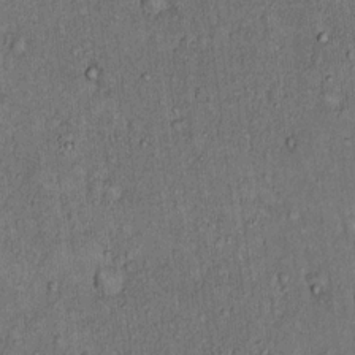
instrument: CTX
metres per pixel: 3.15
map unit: Hto
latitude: 14.2712
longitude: -57.4048
